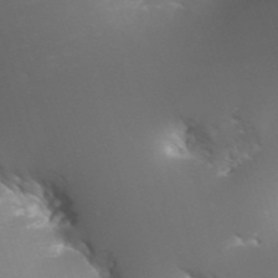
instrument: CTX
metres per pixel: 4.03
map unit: Nhu
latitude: -7.5966
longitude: -76.7057
